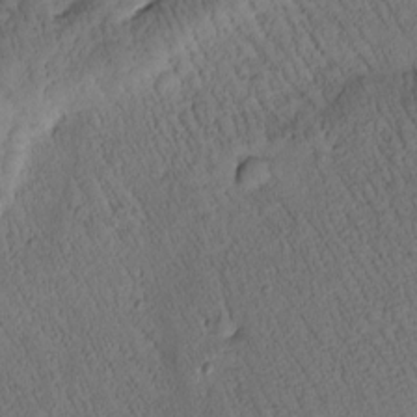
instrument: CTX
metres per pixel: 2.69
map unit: Htu
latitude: -0.4251
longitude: 174.8030
